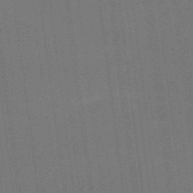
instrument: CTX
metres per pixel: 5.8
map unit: HNhu
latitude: -43.4454
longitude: 96.8219
